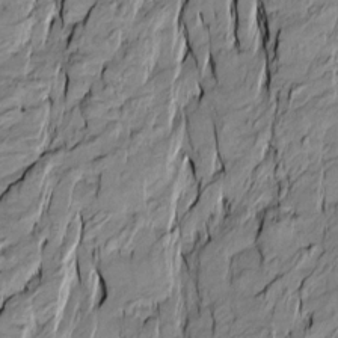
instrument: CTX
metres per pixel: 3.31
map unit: Htu
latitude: -10.2928
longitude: 176.8219
